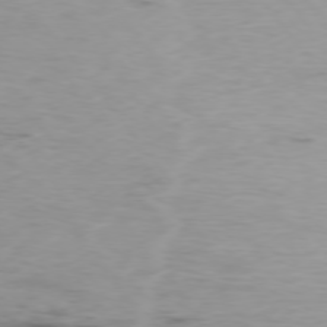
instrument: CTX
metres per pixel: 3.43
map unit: Ap
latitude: -77.0675
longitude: -68.8569
